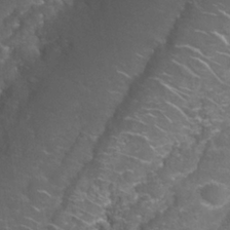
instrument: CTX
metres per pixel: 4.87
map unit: Nhu
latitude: 27.4804
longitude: -61.1592
